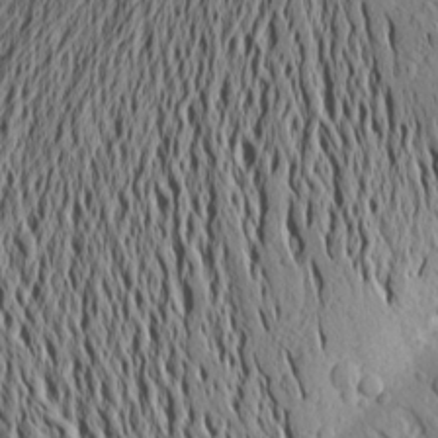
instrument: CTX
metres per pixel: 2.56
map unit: Aa
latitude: 18.8002
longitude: -148.0444
